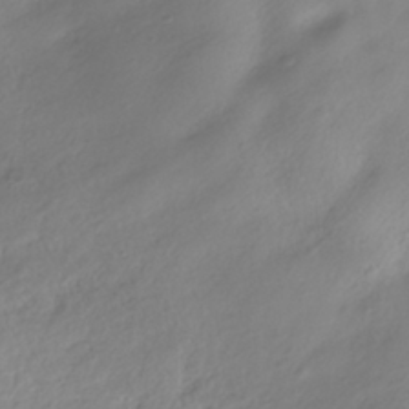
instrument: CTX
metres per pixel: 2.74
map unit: ANa
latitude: -39.1431
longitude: 96.4062
